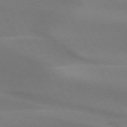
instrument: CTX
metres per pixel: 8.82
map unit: lApd
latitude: 73.3293
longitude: -49.2348
